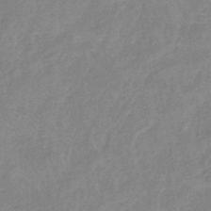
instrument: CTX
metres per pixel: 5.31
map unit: eHb
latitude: -45.8422
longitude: 85.3887
